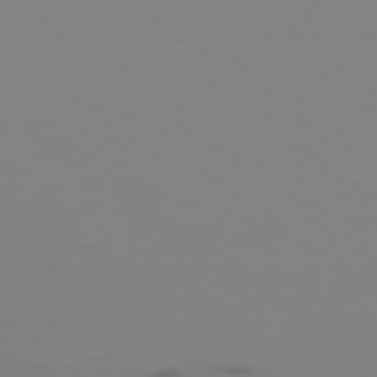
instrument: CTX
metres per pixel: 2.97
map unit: Ap
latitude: -78.1794
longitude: -66.1955
